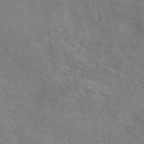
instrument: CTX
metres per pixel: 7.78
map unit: eAb
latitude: 48.8191
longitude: 119.5588
